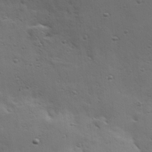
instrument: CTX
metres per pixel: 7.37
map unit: Hve
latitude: 23.7261
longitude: -96.2900
